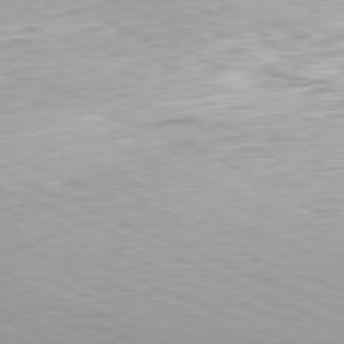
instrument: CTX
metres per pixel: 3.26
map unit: Hpe
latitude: -81.8423
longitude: 14.8408
